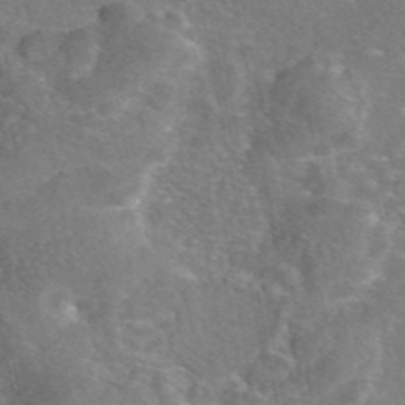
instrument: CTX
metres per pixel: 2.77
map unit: eAb
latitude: 45.9339
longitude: 106.7086
